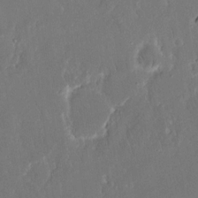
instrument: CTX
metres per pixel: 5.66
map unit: eHh
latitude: 15.4805
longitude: -72.5924
